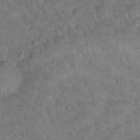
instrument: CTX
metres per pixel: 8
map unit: Hto
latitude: 15.6694
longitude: -37.2537
